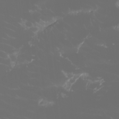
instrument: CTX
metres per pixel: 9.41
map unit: Htu
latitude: -0.6519
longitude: -77.7638
